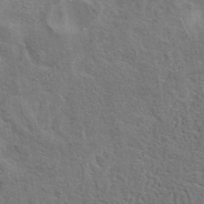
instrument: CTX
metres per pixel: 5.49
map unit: eAb
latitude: 41.0080
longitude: 103.8422
